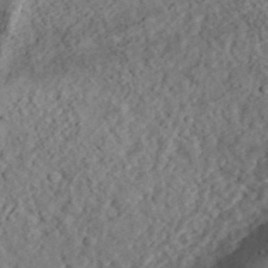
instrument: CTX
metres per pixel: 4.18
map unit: eHh
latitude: 36.4790
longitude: -79.3860
